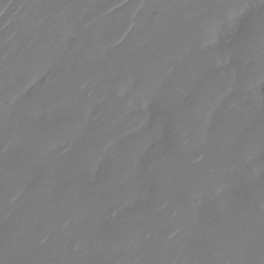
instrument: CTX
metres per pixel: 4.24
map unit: Nhu
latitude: -29.0109
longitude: -72.1767
